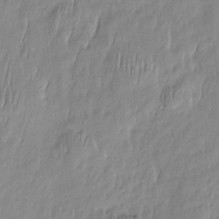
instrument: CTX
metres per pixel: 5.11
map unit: Htu
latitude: -5.7855
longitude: 174.6518
